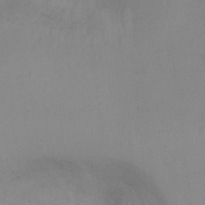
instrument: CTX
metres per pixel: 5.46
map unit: Ht
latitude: -6.7085
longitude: -33.0836
